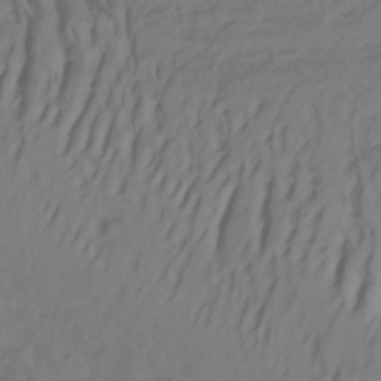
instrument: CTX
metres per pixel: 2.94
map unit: lHb
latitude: -33.6344
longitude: 67.6722
